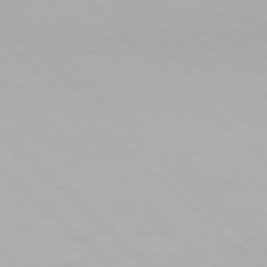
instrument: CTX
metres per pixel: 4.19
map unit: Hpe
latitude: 77.2537
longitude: -163.1026
